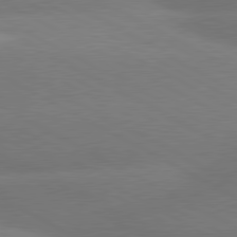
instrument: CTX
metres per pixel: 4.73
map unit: lApd
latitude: 80.4412
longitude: -150.9513
